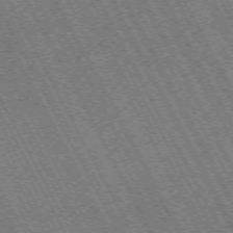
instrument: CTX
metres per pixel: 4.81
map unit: Hpe
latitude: -71.5588
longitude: 11.0109
